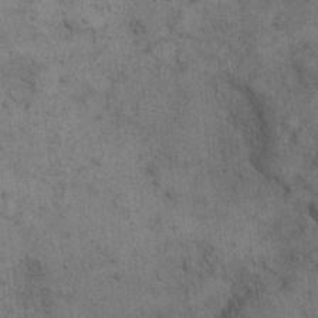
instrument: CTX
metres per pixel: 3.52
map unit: eHh
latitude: 18.1200
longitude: -63.6127
